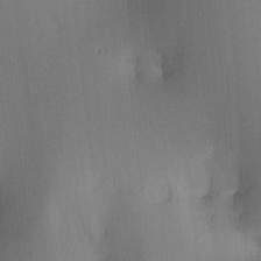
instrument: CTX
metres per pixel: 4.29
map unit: lAa
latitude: 4.5168
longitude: -112.2900
